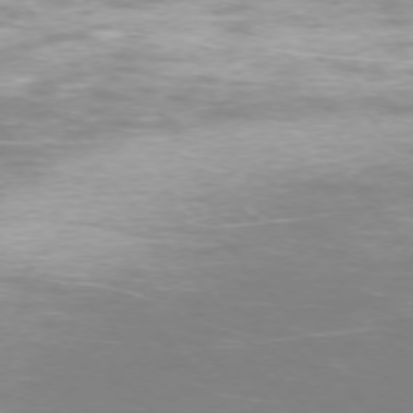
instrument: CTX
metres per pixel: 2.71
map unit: Ap
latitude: -74.5952
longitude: -74.1578
